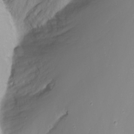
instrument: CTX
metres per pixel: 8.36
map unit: Nhu
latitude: -8.5763
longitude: -81.2537
